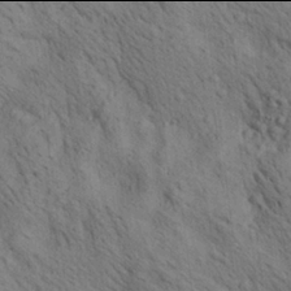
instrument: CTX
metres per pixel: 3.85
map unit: lAa
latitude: 21.9906
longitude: -138.7813
